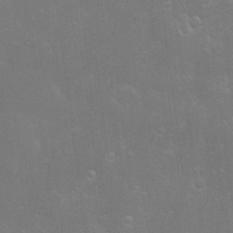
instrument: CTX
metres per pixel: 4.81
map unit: Hve
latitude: -10.9353
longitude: 174.6707
